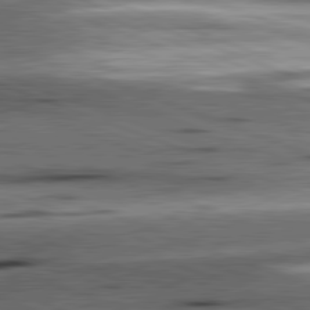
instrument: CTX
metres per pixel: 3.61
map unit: lApd
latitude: 81.5560
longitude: -151.4993
